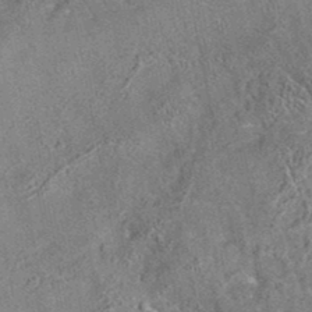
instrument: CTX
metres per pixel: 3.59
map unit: eAb
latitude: 35.2537
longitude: 113.2376
